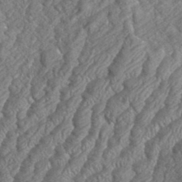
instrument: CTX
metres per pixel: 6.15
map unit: eHh
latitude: 36.8758
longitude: -137.2348
